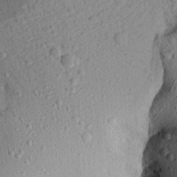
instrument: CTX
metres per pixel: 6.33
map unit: Aa
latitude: 16.0255
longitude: -146.8569
